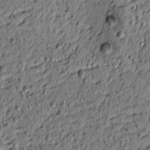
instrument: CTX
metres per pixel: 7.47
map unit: lAvf
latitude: 4.8380
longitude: 165.6344
